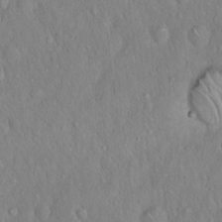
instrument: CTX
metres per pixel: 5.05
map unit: Hto
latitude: 16.3278
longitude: -57.5749
